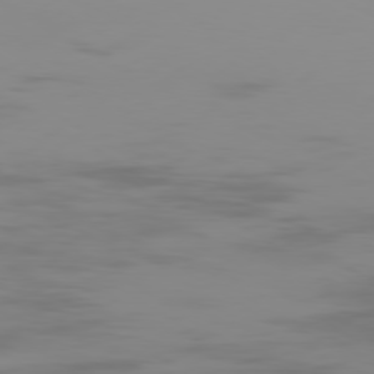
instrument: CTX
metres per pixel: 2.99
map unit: Ap
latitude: -79.5777
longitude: -93.7260
